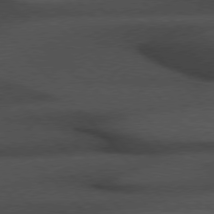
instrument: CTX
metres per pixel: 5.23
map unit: Hpe
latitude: 76.5168
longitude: -157.7449
